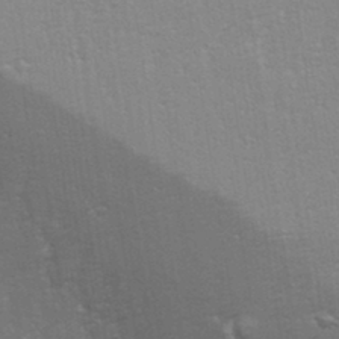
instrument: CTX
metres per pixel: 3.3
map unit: eHh
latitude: 34.2144
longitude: -132.4223
